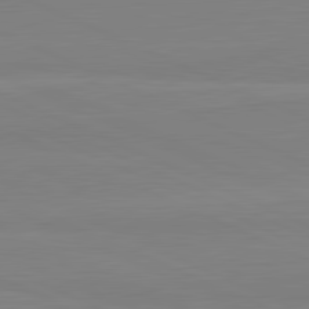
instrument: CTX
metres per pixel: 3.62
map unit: lApd
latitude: 81.7450
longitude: 166.8219
